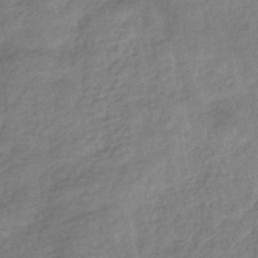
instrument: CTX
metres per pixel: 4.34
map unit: eHb
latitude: -37.7099
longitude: 81.1809
